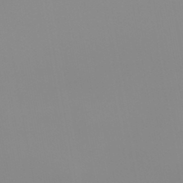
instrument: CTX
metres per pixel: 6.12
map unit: HNb
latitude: -44.8219
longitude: 51.8989
